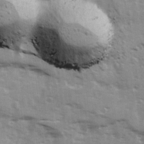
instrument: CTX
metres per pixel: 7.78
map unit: Ave
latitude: 12.9892
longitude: -103.0458
